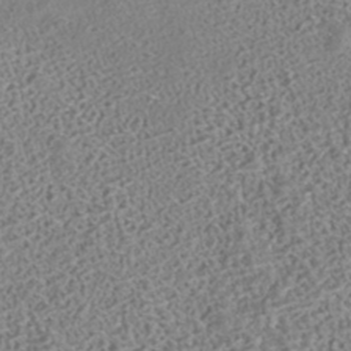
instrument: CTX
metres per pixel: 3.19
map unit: HNhu
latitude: -43.1431
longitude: 100.3117
